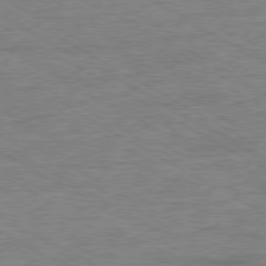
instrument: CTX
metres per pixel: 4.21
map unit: Ap
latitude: -80.1039
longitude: -86.4979
